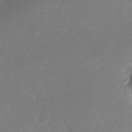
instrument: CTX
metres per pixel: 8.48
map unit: Nhu
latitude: -26.2361
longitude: -73.1593
